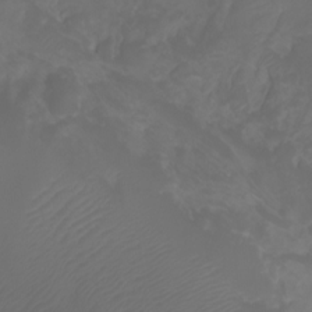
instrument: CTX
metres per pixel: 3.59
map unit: Nhu
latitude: -9.8800
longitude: -70.2900
